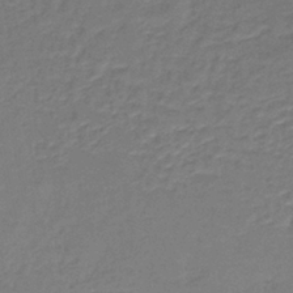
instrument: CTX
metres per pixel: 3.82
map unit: HNb
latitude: -38.2740
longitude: 50.6896
